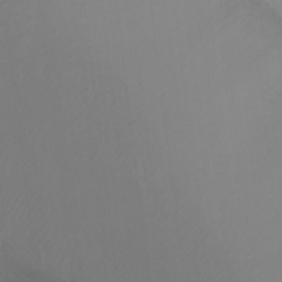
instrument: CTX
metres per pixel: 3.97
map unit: Ht
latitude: -6.1794
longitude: -34.9324
